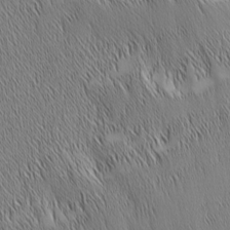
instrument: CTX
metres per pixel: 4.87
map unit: Nhu
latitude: -6.5007
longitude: -152.2145
